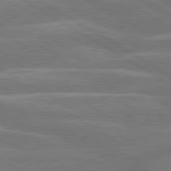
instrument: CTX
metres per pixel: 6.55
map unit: lApd
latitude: 79.8206
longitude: -123.8961
